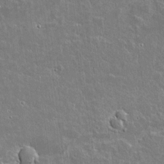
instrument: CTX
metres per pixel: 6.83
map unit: lAvf
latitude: 15.1593
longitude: -127.9150
